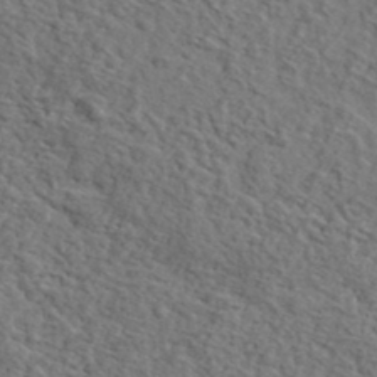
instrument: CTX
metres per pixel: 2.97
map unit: lHvf
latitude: 37.1403
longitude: -87.4237
